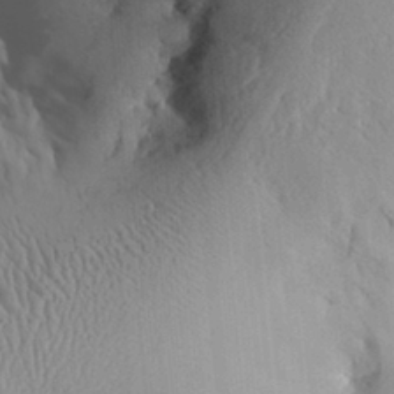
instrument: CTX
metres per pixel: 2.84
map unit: Aa
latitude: 29.0836
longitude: -132.9892
